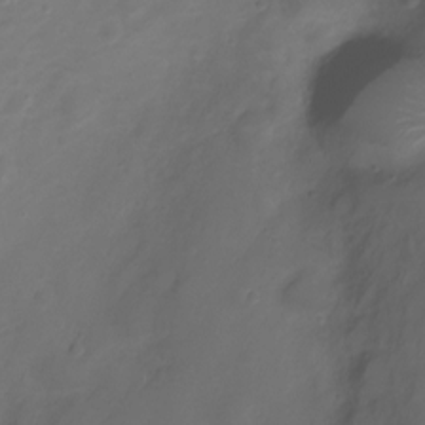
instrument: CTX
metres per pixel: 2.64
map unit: Nve
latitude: -20.4251
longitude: 106.9731
